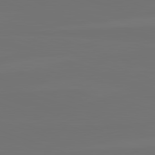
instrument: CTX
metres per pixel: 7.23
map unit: lApd
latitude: 82.4034
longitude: 144.5196
